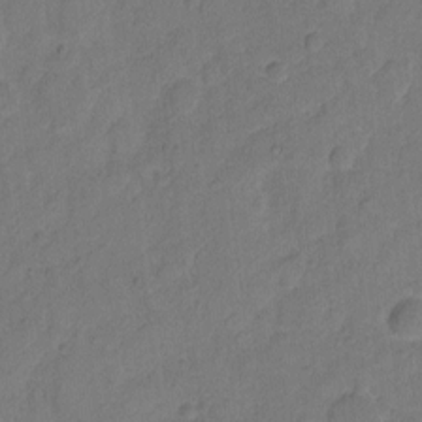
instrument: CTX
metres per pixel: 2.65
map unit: Hto
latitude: 5.8205
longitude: -61.2915
